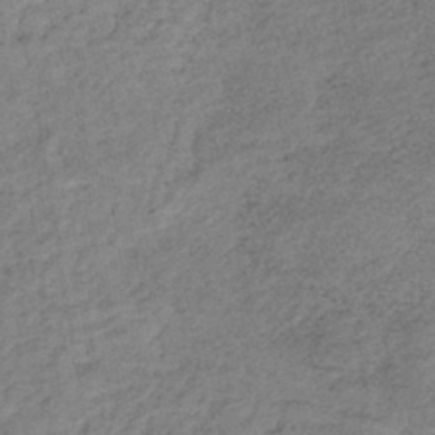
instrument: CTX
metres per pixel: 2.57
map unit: lHb
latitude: -40.0661
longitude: 71.2376
